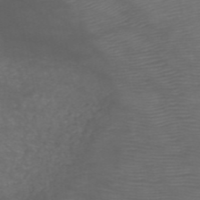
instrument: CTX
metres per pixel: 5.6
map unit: HNb
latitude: -49.5777
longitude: -45.7260
